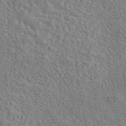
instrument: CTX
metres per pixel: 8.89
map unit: eAb
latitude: 43.4615
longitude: 113.1242
